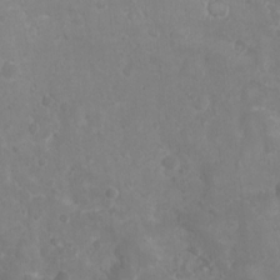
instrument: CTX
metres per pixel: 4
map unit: Nhu
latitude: 6.6868
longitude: -18.9513
